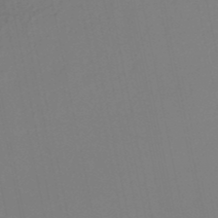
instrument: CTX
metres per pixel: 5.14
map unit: HNb
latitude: -50.7274
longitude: -50.8380
